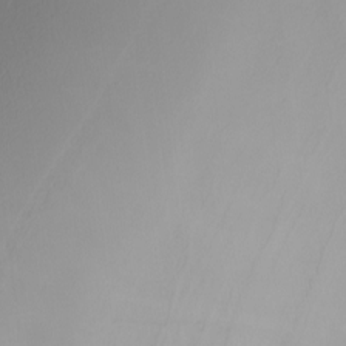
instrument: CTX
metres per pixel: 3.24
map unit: Nhu
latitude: -4.2739
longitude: -91.7261
